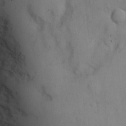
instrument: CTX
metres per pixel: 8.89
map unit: Hve
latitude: 19.1970
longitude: 150.1795
